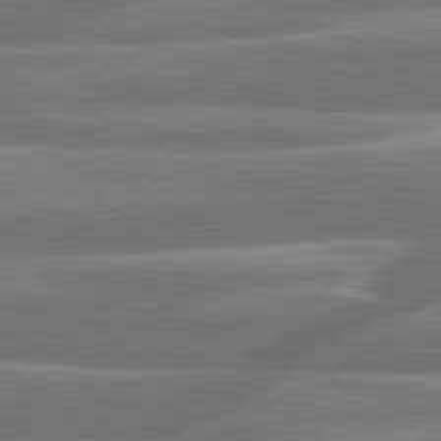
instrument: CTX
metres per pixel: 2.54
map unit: lApd
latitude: 79.9150
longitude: -127.2159
